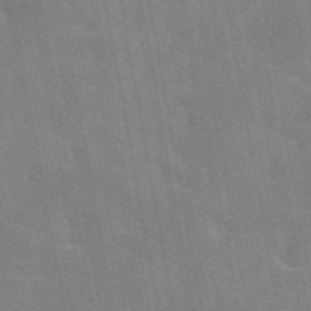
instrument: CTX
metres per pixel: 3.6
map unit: eAb
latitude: 45.5371
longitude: 122.2929
